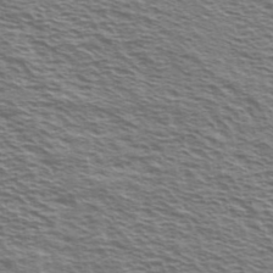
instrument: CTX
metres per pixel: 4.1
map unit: Ave
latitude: 38.5357
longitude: -110.3467
